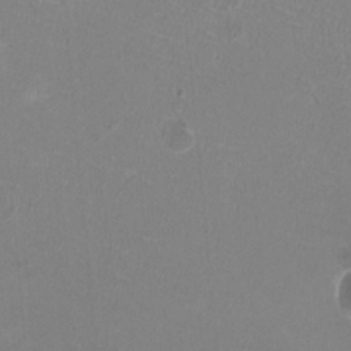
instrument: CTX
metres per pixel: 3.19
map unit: HNhu
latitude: -2.1983
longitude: -1.5938
